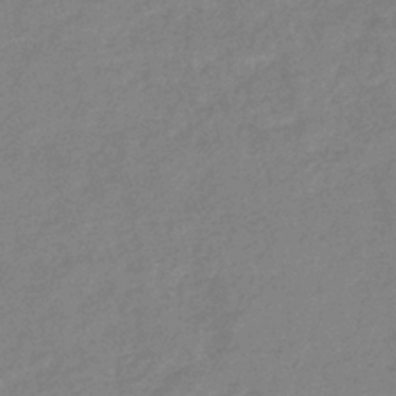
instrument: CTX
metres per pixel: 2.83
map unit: eHb
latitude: -36.2361
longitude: 76.8030
